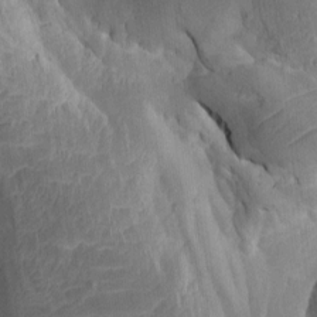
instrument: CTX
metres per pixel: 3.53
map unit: Htu
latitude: -8.0472
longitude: -66.4790
